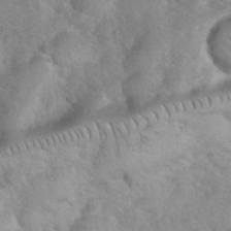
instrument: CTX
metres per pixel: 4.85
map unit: eHh
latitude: 36.6302
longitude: -64.1389
